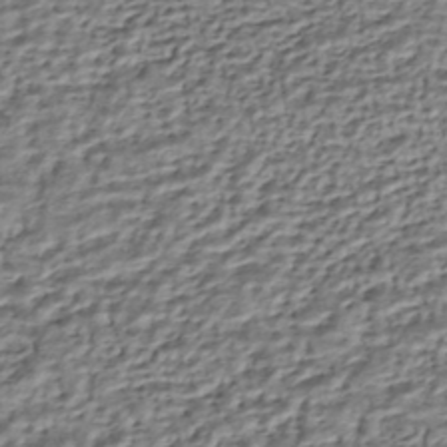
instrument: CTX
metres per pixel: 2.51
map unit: HNhu
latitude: -43.3320
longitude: 106.0661
